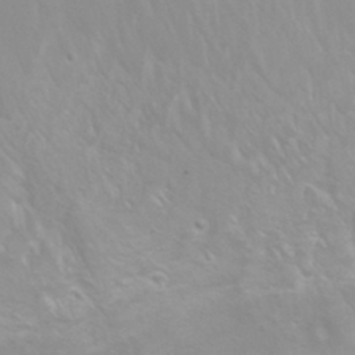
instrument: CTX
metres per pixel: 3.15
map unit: eHh
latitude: 31.6316
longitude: -57.6882
